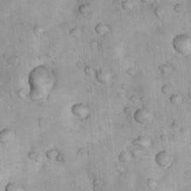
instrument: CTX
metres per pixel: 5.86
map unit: Nhu
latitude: 7.7261
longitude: -23.3671
